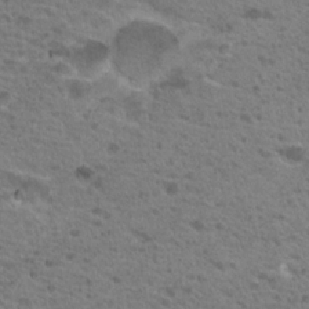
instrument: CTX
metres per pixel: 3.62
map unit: Nhu
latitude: 19.3103
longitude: -31.4616
